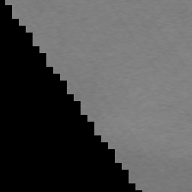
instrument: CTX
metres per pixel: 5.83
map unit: Ap
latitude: -74.1984
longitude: -68.2523
